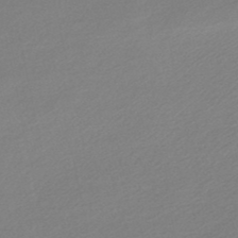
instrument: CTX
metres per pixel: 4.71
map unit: lHb
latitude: -47.2376
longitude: 60.5574
